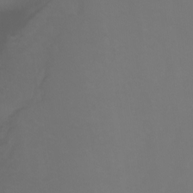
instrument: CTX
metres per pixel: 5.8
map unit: Ht
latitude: -0.8030
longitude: -38.7813
